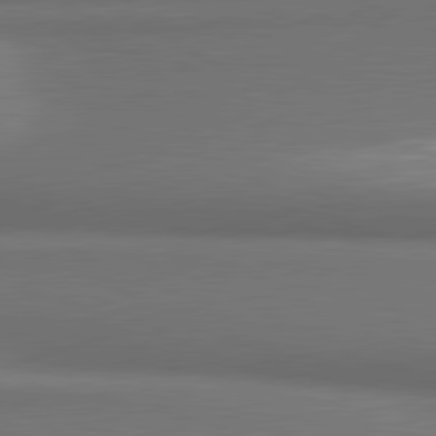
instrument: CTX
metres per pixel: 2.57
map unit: lApd
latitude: 81.3104
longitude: 174.5006
